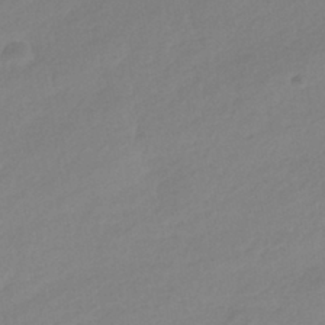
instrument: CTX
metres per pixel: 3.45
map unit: HNhu
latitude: -41.8611
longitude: 95.8233
